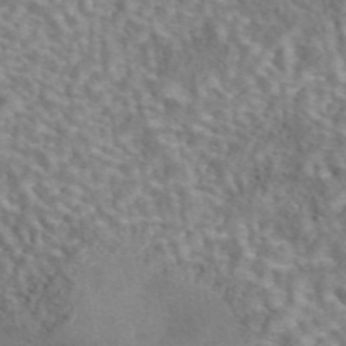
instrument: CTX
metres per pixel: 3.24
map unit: eAb
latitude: 42.9136
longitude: 108.8030
